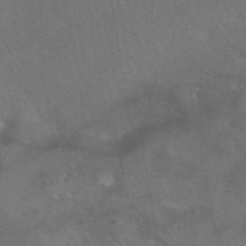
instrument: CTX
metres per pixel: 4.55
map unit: eAb
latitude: 42.3845
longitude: 104.7652
